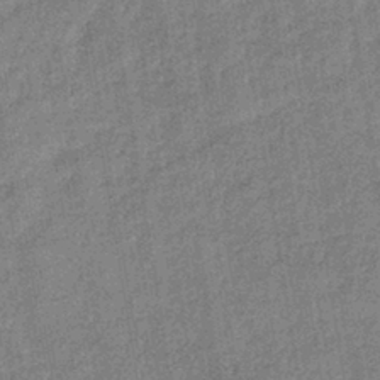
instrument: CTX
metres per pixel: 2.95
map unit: lHb
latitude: -39.3699
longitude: 74.3307
